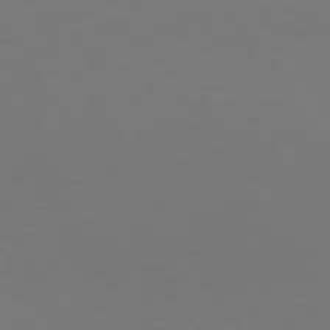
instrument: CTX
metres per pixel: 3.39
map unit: Hpe
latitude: 73.2348
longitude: -126.5357
